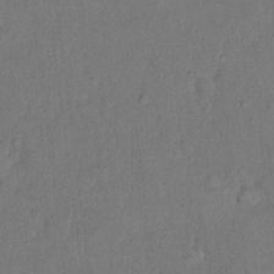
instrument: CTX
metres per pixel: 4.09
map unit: eHh
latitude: 18.0444
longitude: -62.4979
